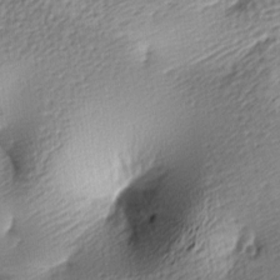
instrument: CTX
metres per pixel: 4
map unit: lAa
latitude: -8.9731
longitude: -126.8191
